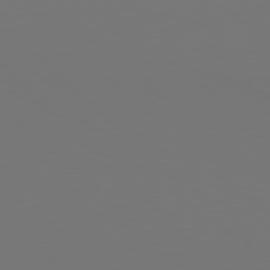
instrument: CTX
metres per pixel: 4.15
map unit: Hpe
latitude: 77.0269
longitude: -132.8758
